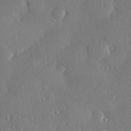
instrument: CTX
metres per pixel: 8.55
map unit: Hve
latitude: 28.2711
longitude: -91.5560
